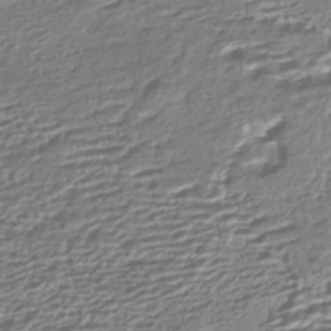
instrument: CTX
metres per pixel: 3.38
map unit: HNhu
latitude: -43.5777
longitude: 98.4629
